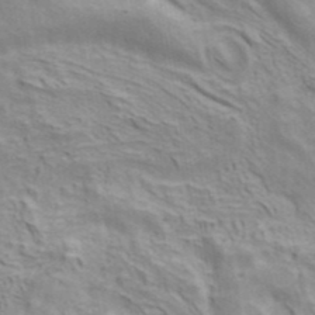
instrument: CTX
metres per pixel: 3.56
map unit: ANa
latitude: 41.2348
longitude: 14.4062
